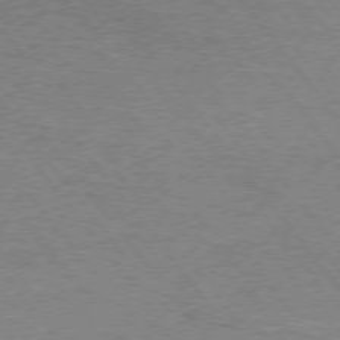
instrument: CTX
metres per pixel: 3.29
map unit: Hpe
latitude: 74.8947
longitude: -151.4048
